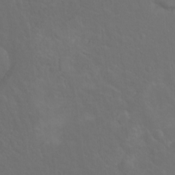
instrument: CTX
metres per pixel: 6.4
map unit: Hto
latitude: -7.7855
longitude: -45.0269
